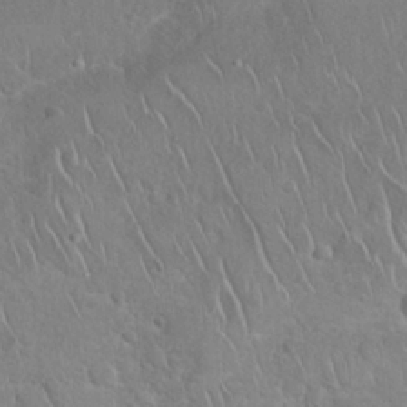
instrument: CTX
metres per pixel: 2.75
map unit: Hto
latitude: 19.3481
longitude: -49.5938
